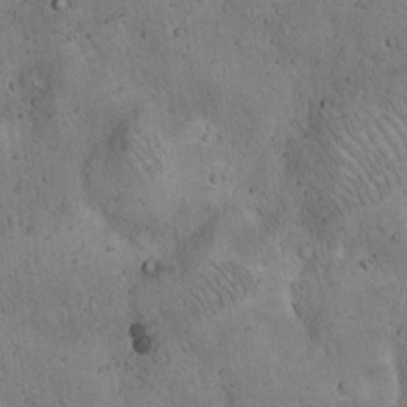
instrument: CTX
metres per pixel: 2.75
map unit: Hto
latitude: 13.6505
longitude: -55.7072
